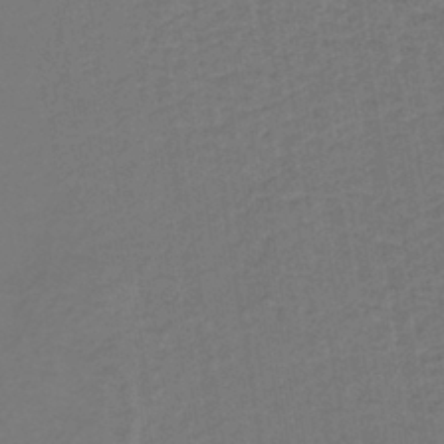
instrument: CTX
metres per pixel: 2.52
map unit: lHb
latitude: -39.1998
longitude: 63.3131
